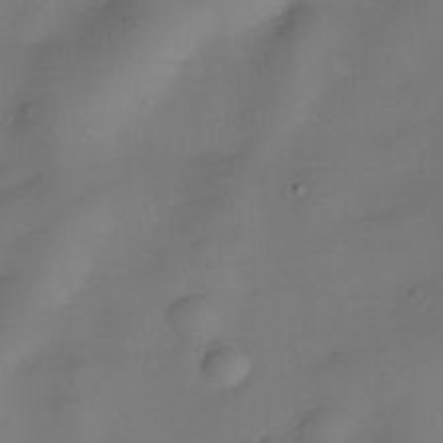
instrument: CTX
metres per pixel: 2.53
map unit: eHh
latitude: -22.0661
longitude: 15.9178
